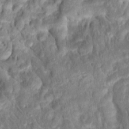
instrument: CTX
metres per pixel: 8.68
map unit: Hto
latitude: 17.4426
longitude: -40.3845
